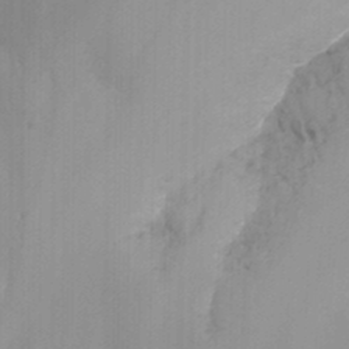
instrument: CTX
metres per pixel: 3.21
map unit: Nhu
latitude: -13.2943
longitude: -66.1011
